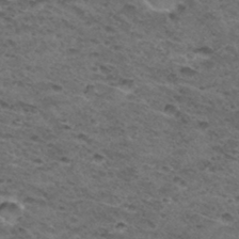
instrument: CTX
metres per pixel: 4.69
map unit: Hto
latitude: 32.7624
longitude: -48.3089
